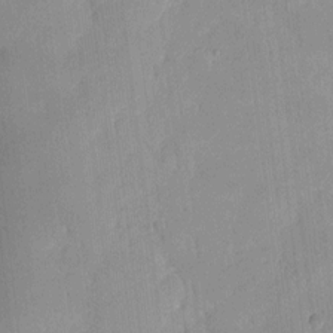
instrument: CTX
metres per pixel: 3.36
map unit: eHh
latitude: 7.1781
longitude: -66.8946
